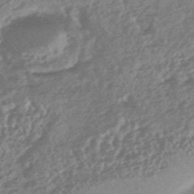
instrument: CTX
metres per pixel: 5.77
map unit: HNhu
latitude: -45.3510
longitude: 92.4440
